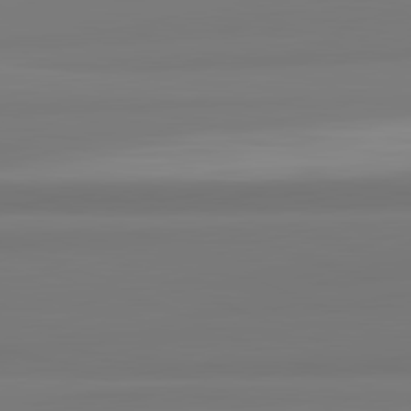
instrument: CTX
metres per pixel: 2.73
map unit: lApd
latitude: 82.3845
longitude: 175.8800
